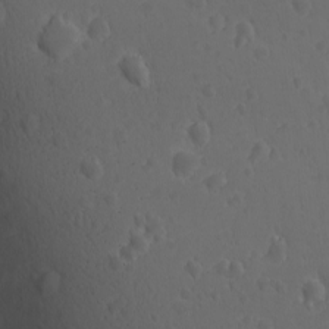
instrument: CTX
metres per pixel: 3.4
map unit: lAvf
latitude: -9.6911
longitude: -121.2726
